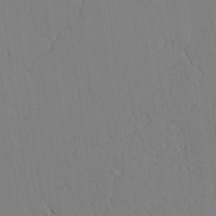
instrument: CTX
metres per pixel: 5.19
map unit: Aa
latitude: 26.2712
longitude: -137.3293
